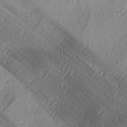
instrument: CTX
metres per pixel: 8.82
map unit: lAa
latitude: -4.1228
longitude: -124.3089
